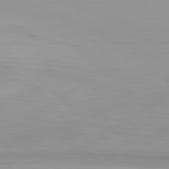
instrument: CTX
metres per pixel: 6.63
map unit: Hpe
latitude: 77.1403
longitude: -164.8947
